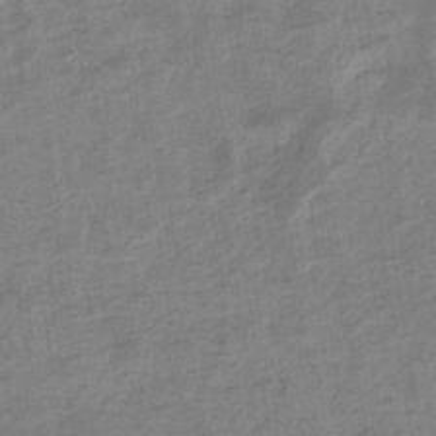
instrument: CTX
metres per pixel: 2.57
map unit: eHb
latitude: -35.2565
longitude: 77.5399
